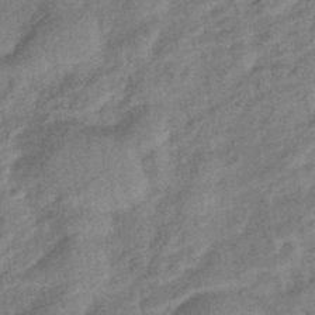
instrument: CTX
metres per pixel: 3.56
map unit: eHb
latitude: -42.0661
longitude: 82.1228
